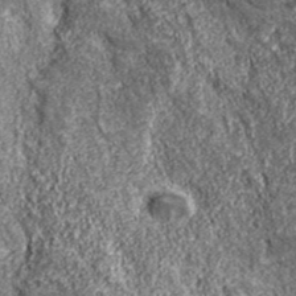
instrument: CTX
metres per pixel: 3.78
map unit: eHh
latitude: 43.2348
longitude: -89.5372
